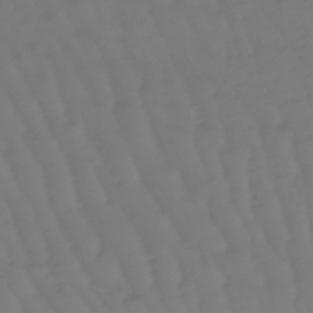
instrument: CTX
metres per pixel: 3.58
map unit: lHb
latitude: -47.7288
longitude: 81.6911
